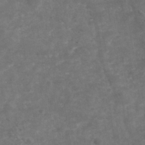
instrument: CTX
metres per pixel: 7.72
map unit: Nhu
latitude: -39.8611
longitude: -81.4048
